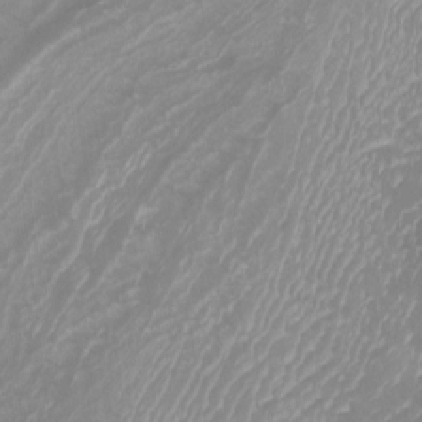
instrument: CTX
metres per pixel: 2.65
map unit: Htu
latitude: -5.5210
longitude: -74.9892
